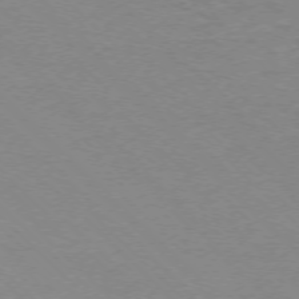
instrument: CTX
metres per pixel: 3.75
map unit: Ap
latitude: -75.9745
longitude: -81.8772
